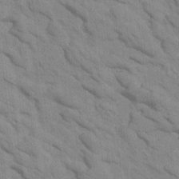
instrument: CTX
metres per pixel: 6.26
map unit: Htu
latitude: 1.2726
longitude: 143.3887
